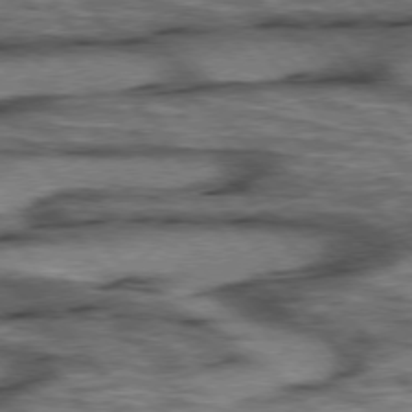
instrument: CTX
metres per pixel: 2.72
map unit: lApd
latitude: 75.7450
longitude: -48.8569
